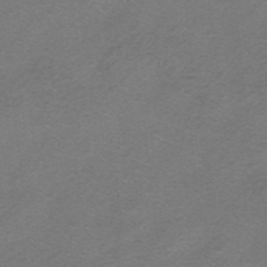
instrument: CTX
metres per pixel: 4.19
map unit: HNhu
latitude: -40.8030
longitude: 103.8800
